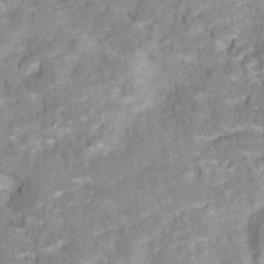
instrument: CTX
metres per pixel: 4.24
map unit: Hto
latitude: 16.2145
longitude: -36.5924
